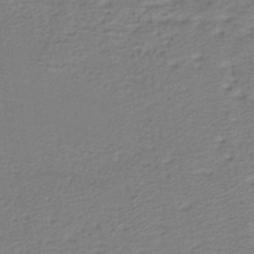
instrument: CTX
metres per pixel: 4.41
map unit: lHb
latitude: -38.2929
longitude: 59.1242
